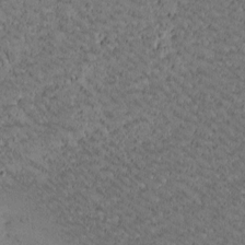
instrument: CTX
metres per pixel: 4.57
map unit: Htu
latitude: -2.4440
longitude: 176.0850
